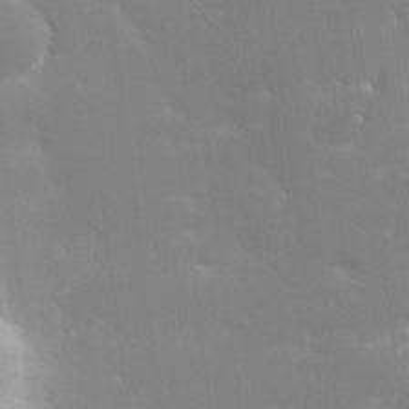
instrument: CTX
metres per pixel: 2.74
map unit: lHvf
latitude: 24.6301
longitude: 141.1998
